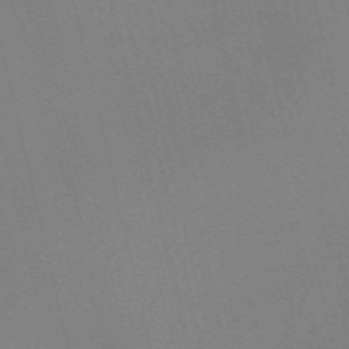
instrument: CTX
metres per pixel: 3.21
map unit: Nve
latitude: -58.1416
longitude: 63.0486
